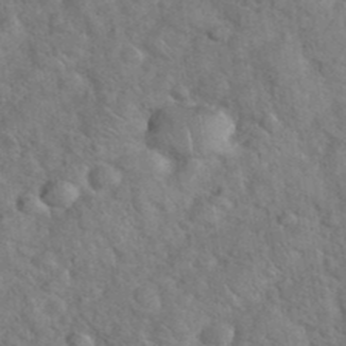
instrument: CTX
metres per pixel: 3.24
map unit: eHh
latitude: 37.5749
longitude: -64.8002
